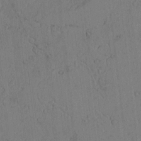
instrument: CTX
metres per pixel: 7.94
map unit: Htu
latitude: -3.0108
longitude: 167.6911
